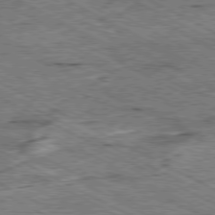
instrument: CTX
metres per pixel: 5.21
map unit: Ap
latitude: -80.5007
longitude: -84.6869
